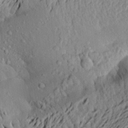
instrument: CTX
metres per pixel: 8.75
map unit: Aa
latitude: 21.7072
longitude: -149.9528
